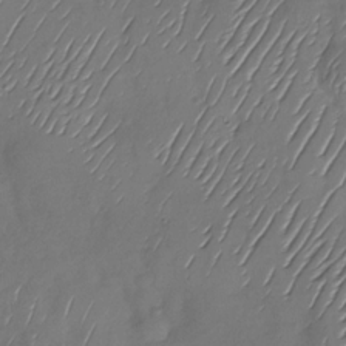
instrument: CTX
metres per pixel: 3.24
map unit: Nhu
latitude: -28.8408
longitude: -58.5168
